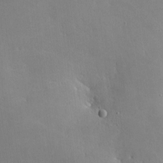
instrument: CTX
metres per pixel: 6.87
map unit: lHvf
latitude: -9.4076
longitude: -100.2334
